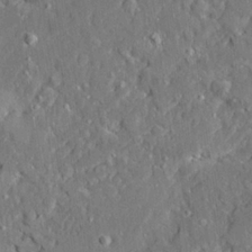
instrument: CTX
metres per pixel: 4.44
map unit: Ave
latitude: 22.6301
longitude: -129.6127
